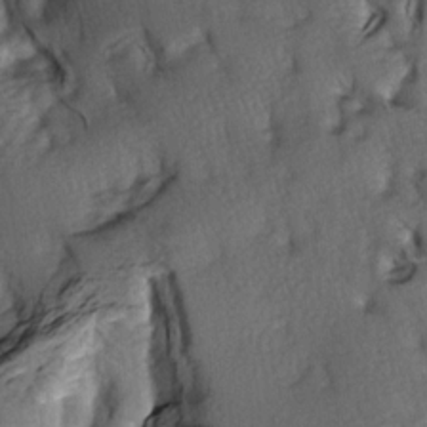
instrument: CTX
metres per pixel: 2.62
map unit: lAa
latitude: -6.5007
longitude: -126.1200
